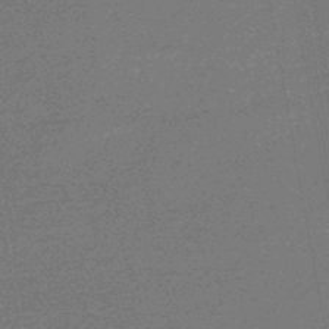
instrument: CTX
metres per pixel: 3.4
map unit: HNb
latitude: -48.5196
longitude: 59.7288
